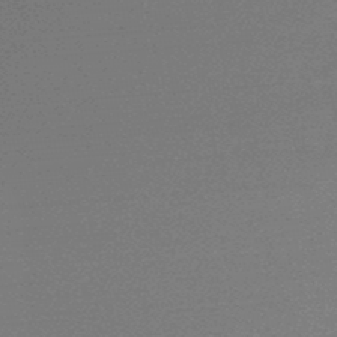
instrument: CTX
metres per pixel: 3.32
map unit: lHb
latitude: -48.0283
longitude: 62.6896
